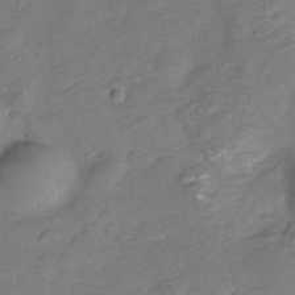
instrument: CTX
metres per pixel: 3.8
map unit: Hve
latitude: -28.5763
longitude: 92.6707
